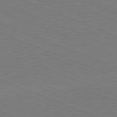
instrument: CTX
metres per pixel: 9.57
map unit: Hpe
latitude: -81.9178
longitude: 16.9920
